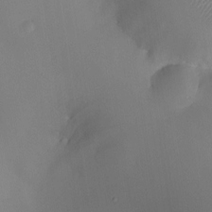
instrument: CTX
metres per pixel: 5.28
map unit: HNhu
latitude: 8.1200
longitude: 8.5196
